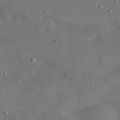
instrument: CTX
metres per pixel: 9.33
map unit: Nhu
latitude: 25.8583
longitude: -71.4804
